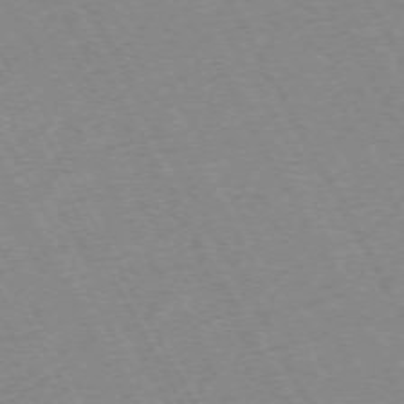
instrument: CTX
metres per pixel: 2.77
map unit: Hpe
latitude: -72.2361
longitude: 11.1053
